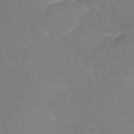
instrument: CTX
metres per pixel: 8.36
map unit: eHh
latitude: -6.1605
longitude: -78.2712
